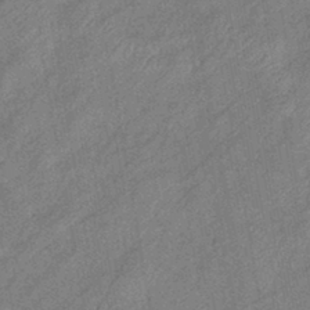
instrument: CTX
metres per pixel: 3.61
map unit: eHb
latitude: -41.8989
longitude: 82.4062
